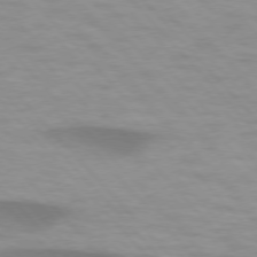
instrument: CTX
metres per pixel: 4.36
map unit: lApd
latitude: 74.7813
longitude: -61.4048
